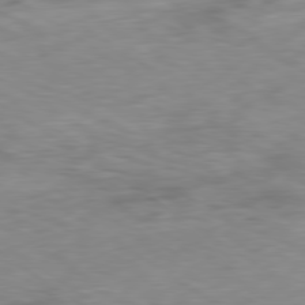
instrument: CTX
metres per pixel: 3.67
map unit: Ap
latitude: -79.8422
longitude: -72.6869
